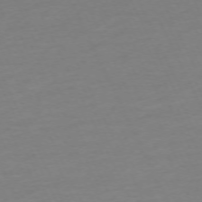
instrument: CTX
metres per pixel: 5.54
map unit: Ap
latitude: -73.5777
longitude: -70.2900
